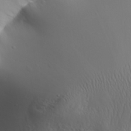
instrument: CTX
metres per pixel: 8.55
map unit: Aa
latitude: 31.7828
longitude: -143.0836
